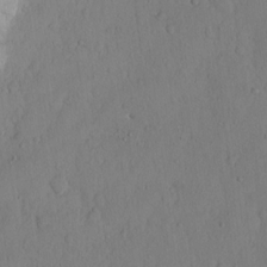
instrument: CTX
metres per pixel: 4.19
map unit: Hto
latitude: 12.4790
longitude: -56.3089
